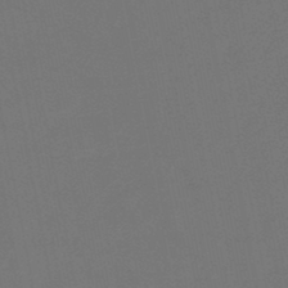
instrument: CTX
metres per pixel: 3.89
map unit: lHb
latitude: -47.0297
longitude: 68.8597
